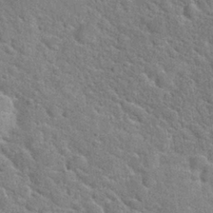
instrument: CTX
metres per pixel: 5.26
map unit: Hto
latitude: 24.1766
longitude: -49.2915
